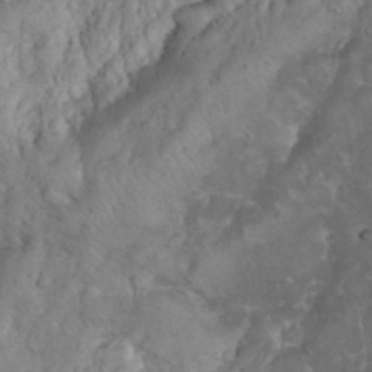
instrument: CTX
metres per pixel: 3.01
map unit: eHh
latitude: 32.3845
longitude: -64.5735
